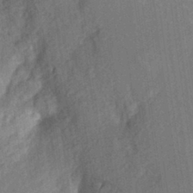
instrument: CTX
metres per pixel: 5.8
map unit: Aa
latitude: 22.8191
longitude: -150.6112
